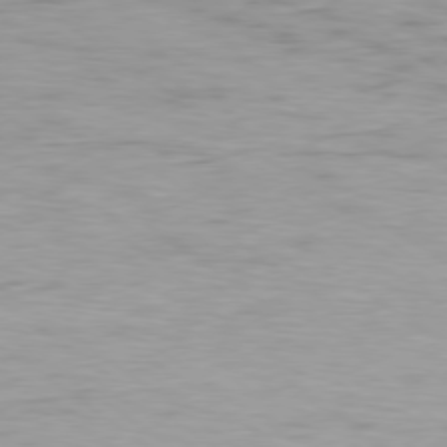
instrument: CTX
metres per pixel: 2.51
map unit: Ap
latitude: -79.1998
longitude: -77.1592
